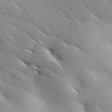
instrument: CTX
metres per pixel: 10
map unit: Ave
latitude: 1.3292
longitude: -114.3845
